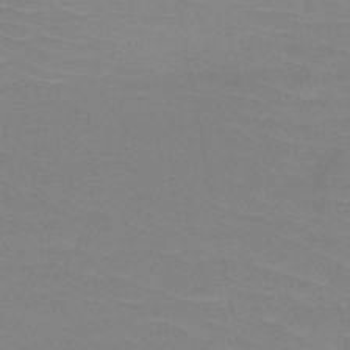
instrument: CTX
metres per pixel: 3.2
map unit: HNb
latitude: -48.3496
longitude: -48.8002
